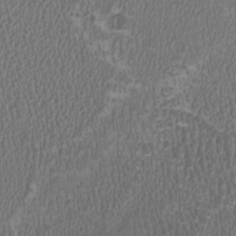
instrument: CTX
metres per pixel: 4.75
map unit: HNhu
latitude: -3.1809
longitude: -1.0269
